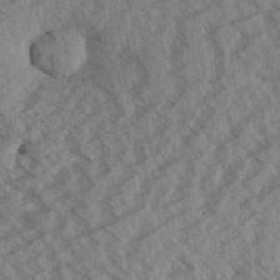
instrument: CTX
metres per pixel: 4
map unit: Aa
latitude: 32.8569
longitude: -139.4615
